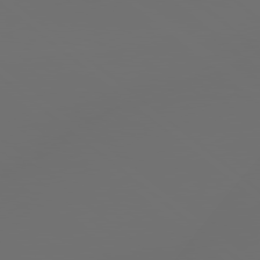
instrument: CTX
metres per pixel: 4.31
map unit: lApd
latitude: 79.1592
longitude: -173.8205
